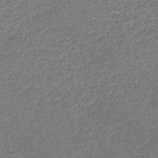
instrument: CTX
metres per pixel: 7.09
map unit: HNb
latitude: -51.0675
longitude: -49.4804
